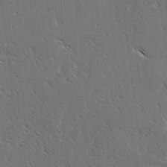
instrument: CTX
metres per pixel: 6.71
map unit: lAvf
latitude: -3.2753
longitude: -113.6883
